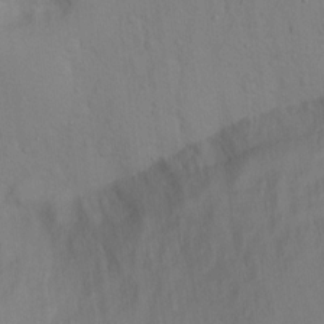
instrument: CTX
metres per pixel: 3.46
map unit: Ht
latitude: 14.0444
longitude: -41.6504
